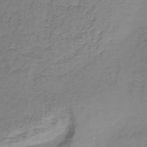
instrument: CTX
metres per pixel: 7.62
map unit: lHb
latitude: -37.5588
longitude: 61.3699
